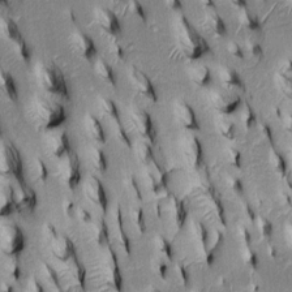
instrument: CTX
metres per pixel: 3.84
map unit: Htu
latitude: -3.5399
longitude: 151.3320
